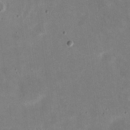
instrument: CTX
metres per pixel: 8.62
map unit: eHh
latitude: 20.7247
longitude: -70.5357
